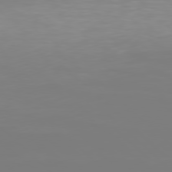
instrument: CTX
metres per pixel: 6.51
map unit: Hpe
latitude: 77.6694
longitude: -134.4412
